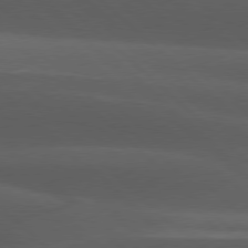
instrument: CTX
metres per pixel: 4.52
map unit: lApd
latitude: 77.6316
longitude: -54.1011
